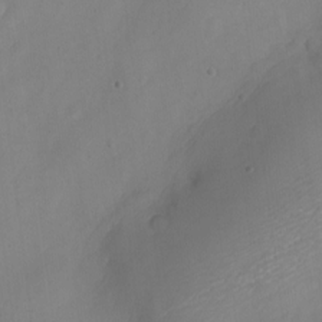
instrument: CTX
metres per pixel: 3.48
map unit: Nve
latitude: -22.4251
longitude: 106.2362
